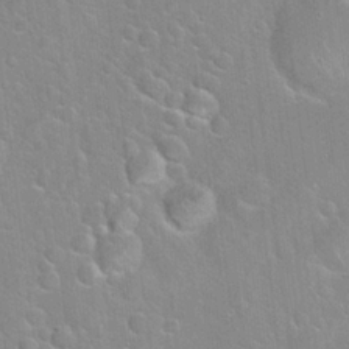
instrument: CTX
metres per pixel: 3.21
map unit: Hto
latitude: 21.8961
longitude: -52.1389
